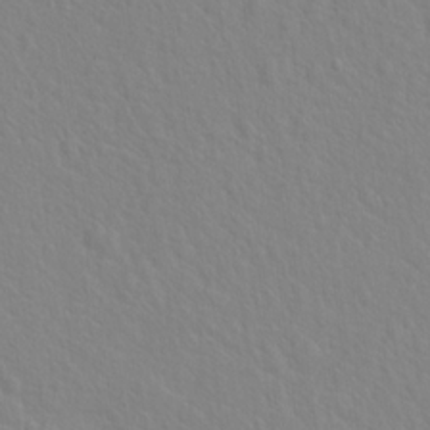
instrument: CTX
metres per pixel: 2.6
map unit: Hto
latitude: 17.9717
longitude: -39.6316
